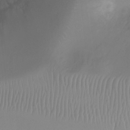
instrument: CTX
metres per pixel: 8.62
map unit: Ht
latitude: -8.4440
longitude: -20.0822
